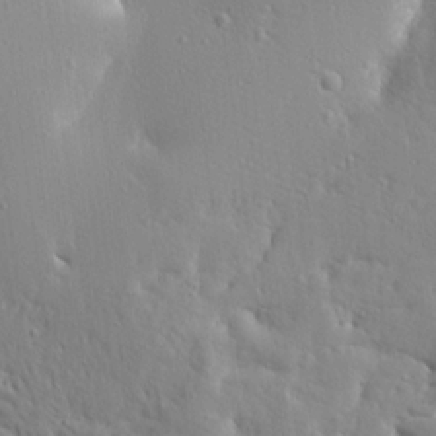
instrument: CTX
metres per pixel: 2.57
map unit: Ave
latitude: 16.2900
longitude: -141.0647
